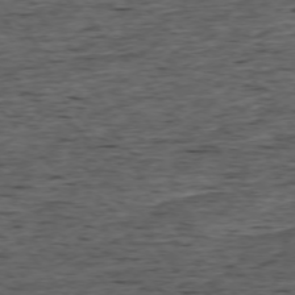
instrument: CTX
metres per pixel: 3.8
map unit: Ap
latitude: -75.8045
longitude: -92.4601
